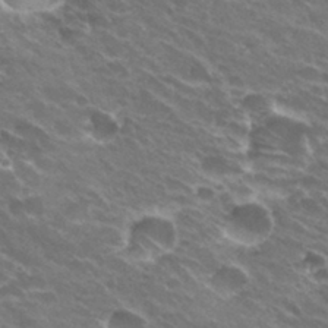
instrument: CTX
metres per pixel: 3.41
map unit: Hto
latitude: 31.6127
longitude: -43.3671
